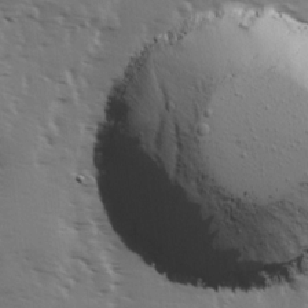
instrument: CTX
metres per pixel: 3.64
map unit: Ave
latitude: 14.3279
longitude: -102.8758
